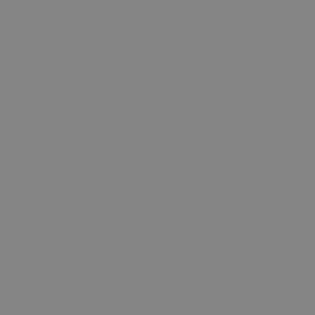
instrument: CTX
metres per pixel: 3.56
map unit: Hpe
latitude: 78.2901
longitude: 178.9919
